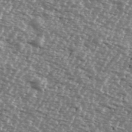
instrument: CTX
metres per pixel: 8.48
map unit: Ave
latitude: 39.0269
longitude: -112.0444
